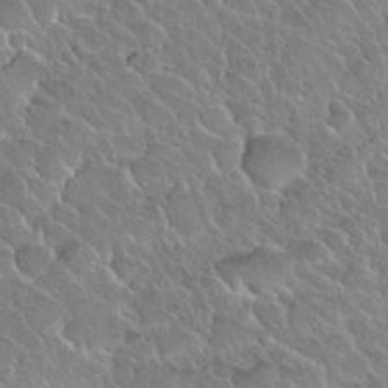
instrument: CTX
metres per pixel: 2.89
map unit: Nhu
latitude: 28.0822
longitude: -53.9339
